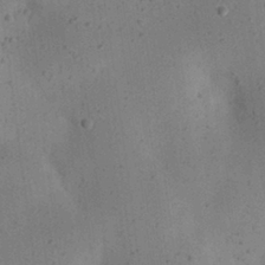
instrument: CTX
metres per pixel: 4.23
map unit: eHh
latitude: 24.4601
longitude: -70.3656
